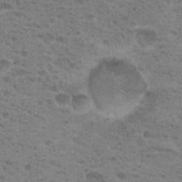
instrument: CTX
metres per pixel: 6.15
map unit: Nhu
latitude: 19.2726
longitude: -31.5371
